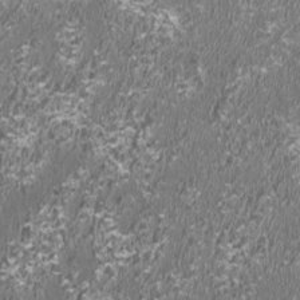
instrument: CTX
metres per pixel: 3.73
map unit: HNhu
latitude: 0.2522
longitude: -1.6694
